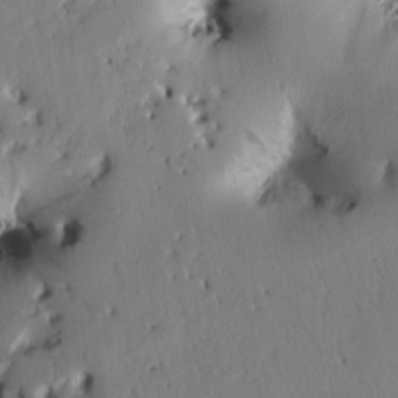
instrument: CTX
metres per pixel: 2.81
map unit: Htu
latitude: -0.2929
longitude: 171.3510
